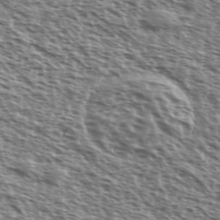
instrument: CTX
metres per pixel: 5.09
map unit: Ave
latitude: 37.7261
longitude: -111.7450
